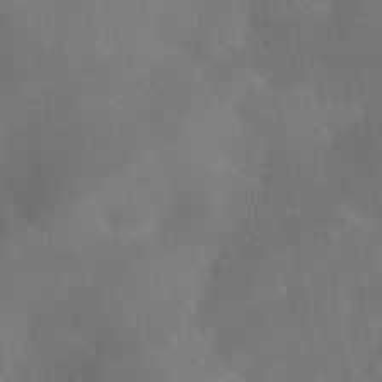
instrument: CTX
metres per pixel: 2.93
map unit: eHh
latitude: 25.8016
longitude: -66.2711
